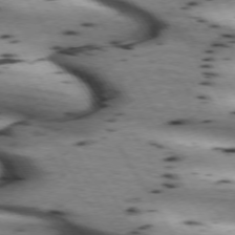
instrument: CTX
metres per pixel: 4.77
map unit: lApd
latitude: 72.6491
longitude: -52.4412
